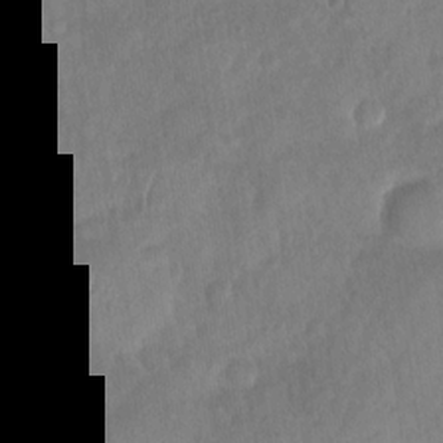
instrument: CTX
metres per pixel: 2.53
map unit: Nhu
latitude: -30.0850
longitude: -62.6680
